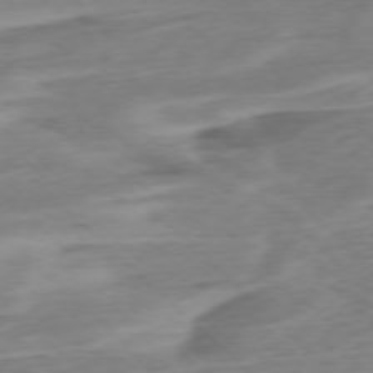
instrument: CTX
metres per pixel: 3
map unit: Ap
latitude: -76.7085
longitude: -77.4804
